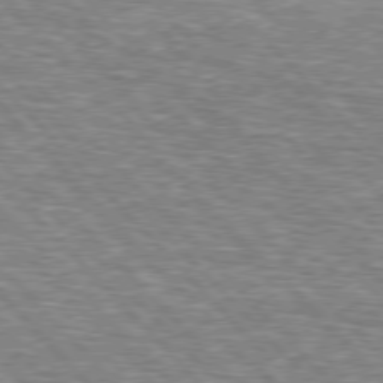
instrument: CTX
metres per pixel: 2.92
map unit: lApd
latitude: 76.3656
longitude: -75.2915
